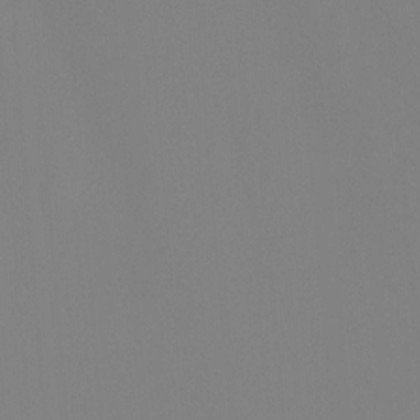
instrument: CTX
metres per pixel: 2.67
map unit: Ht
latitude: -15.4077
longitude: -52.9892
